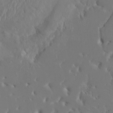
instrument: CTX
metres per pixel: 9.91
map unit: HNhu
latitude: 6.4790
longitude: -6.2522
